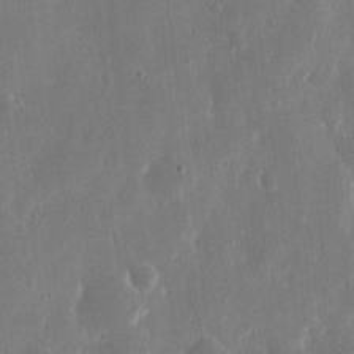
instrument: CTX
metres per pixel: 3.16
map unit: eHh
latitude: 13.0081
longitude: -71.8772
